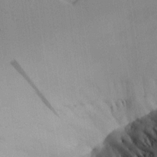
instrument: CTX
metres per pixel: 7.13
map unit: Aa
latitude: 24.6112
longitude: -128.7246
